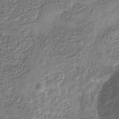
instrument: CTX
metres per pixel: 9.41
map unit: eHb
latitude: -29.5777
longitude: 69.1809
